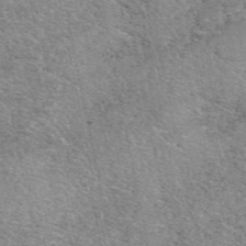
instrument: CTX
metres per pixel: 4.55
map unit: eAb
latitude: 49.7072
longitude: 114.5007
